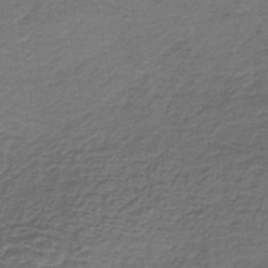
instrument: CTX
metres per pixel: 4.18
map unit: lHb
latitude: -35.7855
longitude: 60.9353
